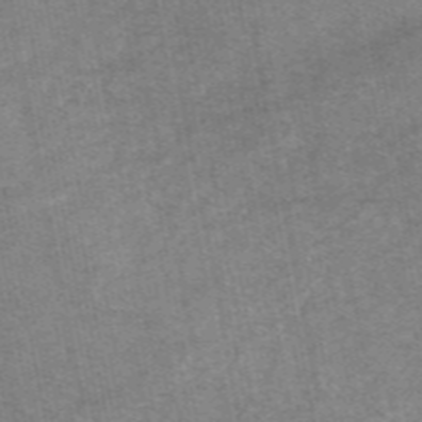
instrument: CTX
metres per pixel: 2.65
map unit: eAb
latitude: 47.9150
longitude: 103.7667
